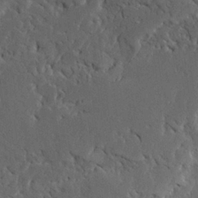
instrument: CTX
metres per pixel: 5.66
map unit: Ave
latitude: 23.3671
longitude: -130.6869
